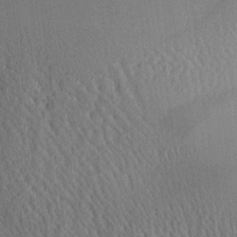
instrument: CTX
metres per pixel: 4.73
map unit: Aa
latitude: 25.4426
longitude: -134.7813
